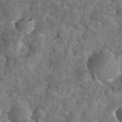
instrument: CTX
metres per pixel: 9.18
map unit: eHh
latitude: 34.4790
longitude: -65.5560
